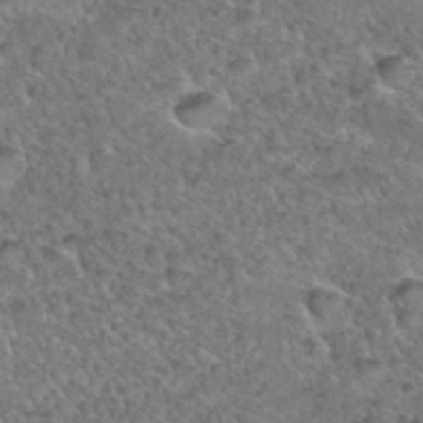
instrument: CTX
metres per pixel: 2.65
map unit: Hto
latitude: 35.8394
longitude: -48.1956
